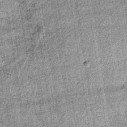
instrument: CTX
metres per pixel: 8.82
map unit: lHb
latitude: -36.1416
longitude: 64.4440
